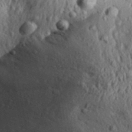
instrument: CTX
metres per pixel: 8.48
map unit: Aa
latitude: 31.0270
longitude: -134.6112
